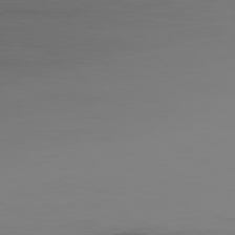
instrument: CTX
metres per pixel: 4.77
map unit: Ap
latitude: -79.4643
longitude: -70.6301
